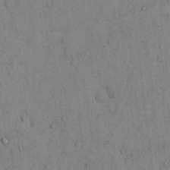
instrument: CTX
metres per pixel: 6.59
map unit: Hto
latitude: 11.6505
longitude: -59.7450
